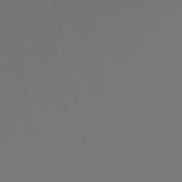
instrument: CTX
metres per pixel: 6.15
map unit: eHb
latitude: -49.6722
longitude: 76.9353
